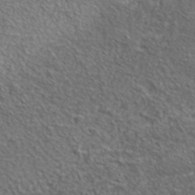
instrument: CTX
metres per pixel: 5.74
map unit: ANa
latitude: 40.1010
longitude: -90.8380
